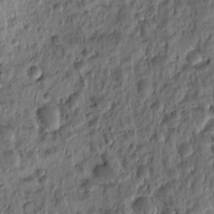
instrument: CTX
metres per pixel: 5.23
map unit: eHh
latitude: -1.5022
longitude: 15.5210
